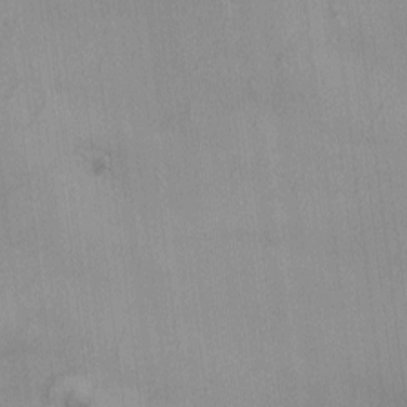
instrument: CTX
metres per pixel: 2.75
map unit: Ave
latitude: -9.7666
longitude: -122.8758
